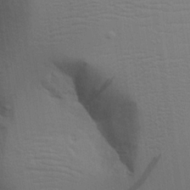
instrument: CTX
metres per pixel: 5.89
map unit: lAvf
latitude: 16.3656
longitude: -127.0081
